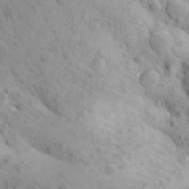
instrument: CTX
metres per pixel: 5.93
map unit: Aa
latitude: 27.1592
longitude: -149.4615
